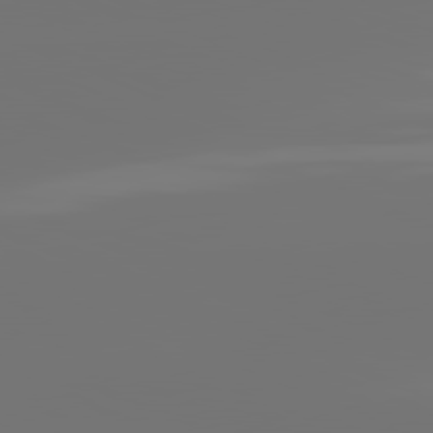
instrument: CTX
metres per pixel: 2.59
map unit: lApd
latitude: 81.7827
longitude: -153.4616
